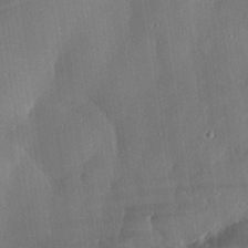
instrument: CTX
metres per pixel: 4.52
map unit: eHh
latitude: 29.6883
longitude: -82.2144
